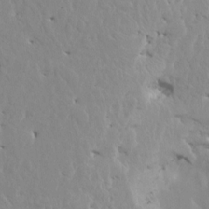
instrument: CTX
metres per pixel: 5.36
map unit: HNhu
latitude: 7.7450
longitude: -1.8772
